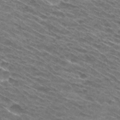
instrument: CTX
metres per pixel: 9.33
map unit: Hto
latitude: 30.9325
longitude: -46.3845
